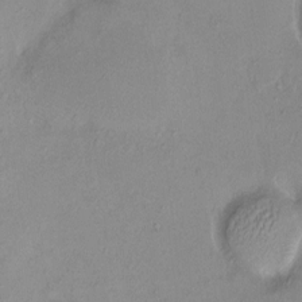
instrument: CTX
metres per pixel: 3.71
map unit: HNhu
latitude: 4.9325
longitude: 8.4062
